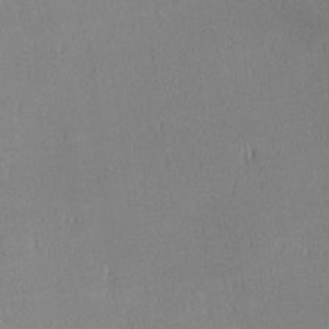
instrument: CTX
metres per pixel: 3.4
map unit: lAa
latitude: 0.8191
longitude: -116.8569
